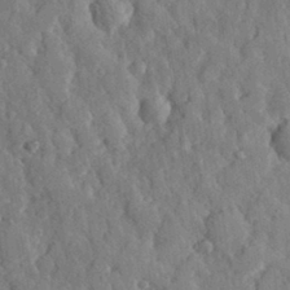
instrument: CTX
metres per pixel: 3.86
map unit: eHh
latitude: 29.2915
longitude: -77.4993
